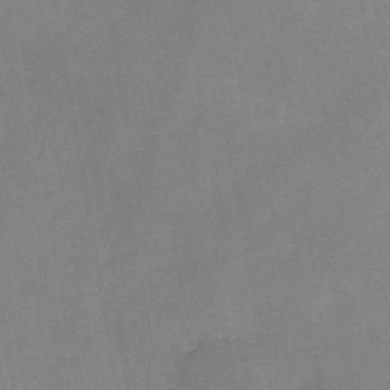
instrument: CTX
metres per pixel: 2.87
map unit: HNb
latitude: -45.0109
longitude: -38.2522
